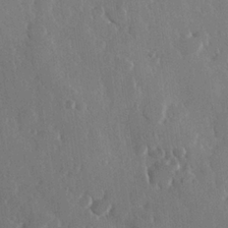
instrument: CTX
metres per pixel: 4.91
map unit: Hve
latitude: 23.1025
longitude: 147.3132
